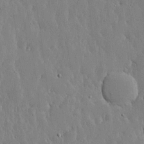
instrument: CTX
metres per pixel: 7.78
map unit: lHvf
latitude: 17.0836
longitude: -115.7638
